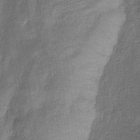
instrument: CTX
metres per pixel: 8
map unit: eHb
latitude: -33.3321
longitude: 74.2929
